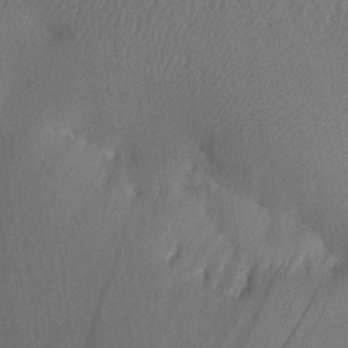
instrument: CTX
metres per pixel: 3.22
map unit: Aa
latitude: 22.2711
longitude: -147.0081
